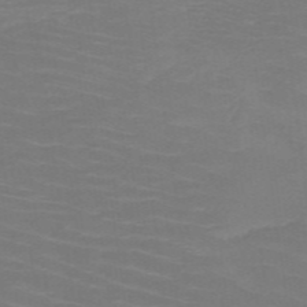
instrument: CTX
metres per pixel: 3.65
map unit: HNb
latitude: -50.2928
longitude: -45.2537
